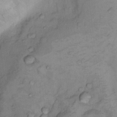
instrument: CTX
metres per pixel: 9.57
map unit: Nhu
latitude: 13.5749
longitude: -28.7813
